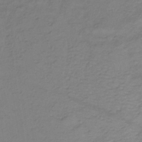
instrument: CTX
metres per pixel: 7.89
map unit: lHb
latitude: -35.4265
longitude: 72.3495
